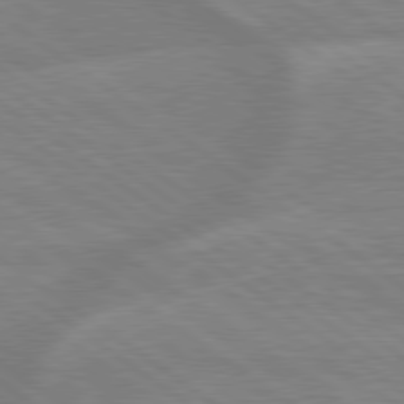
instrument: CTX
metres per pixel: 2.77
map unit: lApd
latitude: 79.3671
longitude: -164.1767
